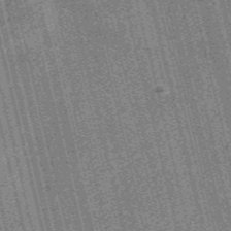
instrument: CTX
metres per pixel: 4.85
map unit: Nve
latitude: -56.6329
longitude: 54.6330
